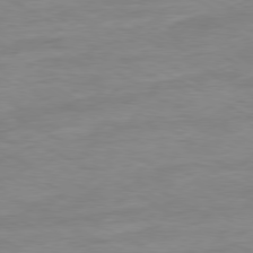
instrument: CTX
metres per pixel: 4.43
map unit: Ap
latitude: -80.3495
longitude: -101.8772
